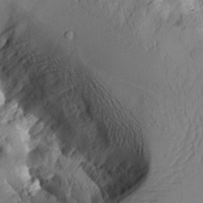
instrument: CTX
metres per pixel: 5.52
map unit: Aa
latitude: 10.1200
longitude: -126.4412
